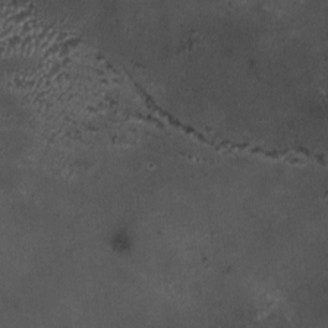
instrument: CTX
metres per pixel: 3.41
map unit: HNhu
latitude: 4.8569
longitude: 7.7099
